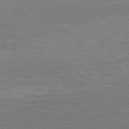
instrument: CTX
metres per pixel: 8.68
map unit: Hpe
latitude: 78.4223
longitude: -167.8016
